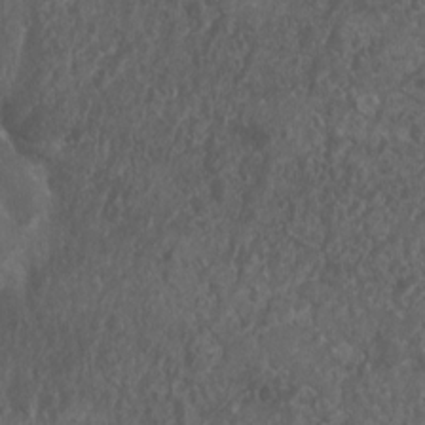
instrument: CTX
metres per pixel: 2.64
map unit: Nhu
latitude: 7.7072
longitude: -20.7057
